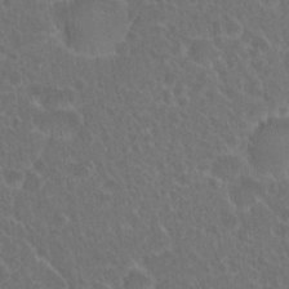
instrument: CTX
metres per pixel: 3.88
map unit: Hto
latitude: 18.9324
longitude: -40.1577
